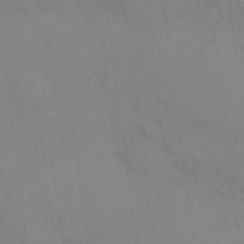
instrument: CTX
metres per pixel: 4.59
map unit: eHh
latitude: 21.3671
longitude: -61.5182
